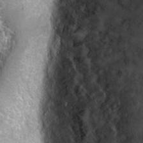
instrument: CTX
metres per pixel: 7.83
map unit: Hto
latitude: 21.8017
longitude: -48.6679
